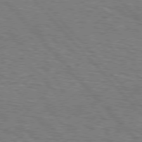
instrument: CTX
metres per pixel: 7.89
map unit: Hpe
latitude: 76.5168
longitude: -160.9513
